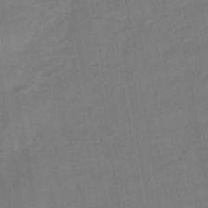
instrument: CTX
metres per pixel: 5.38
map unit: HNhu
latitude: -43.1620
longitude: 91.5588
